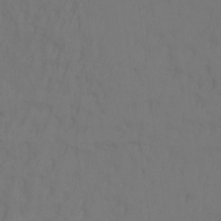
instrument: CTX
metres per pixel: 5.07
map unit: Hto
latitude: -10.7841
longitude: -38.1389
